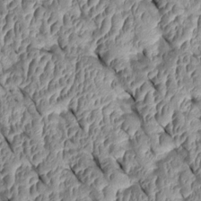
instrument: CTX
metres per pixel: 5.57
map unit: Htu
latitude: 1.4993
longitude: 148.1795
